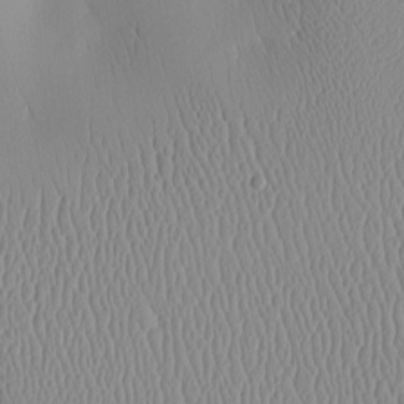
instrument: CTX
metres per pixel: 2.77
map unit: eHh
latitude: -4.5573
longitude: 15.4644
